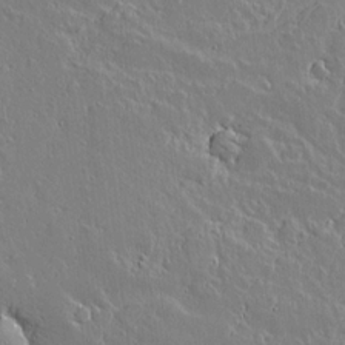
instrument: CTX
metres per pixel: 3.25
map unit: lAvf
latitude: 14.7058
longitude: -125.7260
